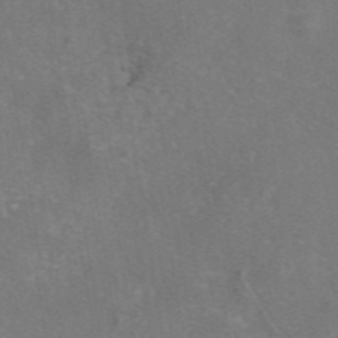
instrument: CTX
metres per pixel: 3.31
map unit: eAb
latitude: 46.7247
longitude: 111.1431
